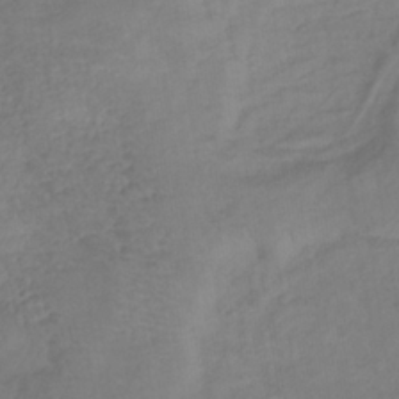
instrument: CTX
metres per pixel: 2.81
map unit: eHb
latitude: -33.3132
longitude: 72.2361
